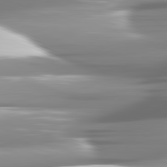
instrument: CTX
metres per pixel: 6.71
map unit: lApd
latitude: 81.7072
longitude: -141.1214
